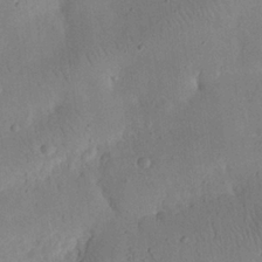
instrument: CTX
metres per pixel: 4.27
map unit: eHh
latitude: 25.4426
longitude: -67.8961
